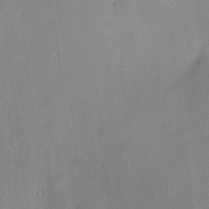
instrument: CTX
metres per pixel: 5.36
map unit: eHh
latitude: 10.4034
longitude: -62.7813
